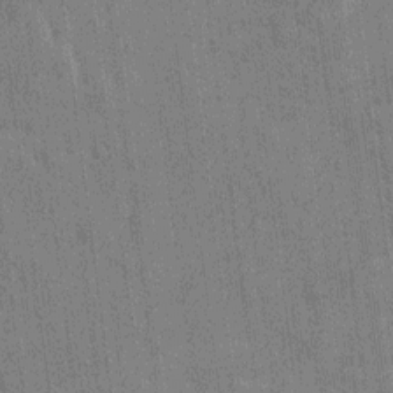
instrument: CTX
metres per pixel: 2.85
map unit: Htu
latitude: -8.3684
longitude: 176.5007
